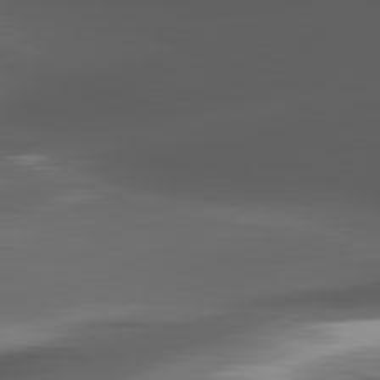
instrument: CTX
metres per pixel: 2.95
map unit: lApd
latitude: 82.1766
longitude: -148.0822
